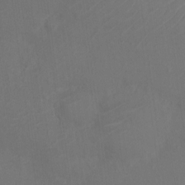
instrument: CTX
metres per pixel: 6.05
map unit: Nve
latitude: -19.2376
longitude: 106.5007
